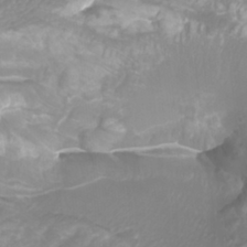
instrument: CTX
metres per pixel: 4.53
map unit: Htu
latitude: -10.4818
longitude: -74.6868
